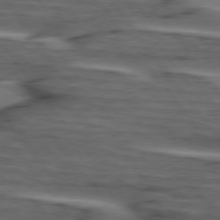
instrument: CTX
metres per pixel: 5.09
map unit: lApd
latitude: 75.2537
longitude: -71.2726
